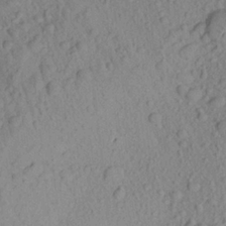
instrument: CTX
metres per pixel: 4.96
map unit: Aa
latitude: 22.8002
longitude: -147.8395
